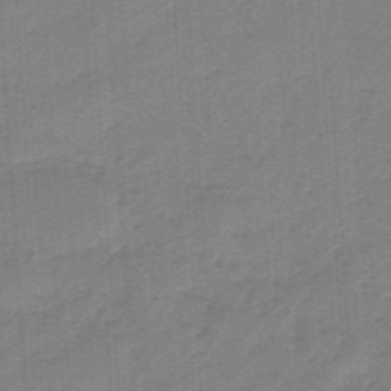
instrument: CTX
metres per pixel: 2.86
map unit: eHb
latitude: -46.3306
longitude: 83.4832
